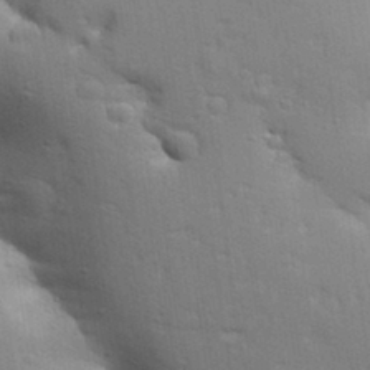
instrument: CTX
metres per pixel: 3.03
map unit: Aa
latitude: 32.9514
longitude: -144.8380
